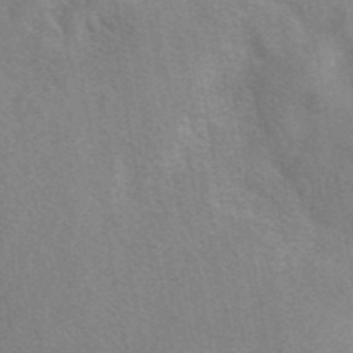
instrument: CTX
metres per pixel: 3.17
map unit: eAb
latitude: 41.4804
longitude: 106.6519
